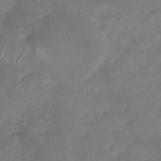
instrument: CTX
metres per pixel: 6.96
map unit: Nhu
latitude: -29.3699
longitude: -63.2348
